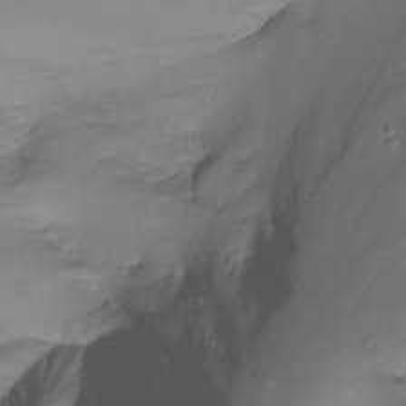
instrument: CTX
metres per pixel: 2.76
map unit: Nhu
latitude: -15.4077
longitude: -56.8002
